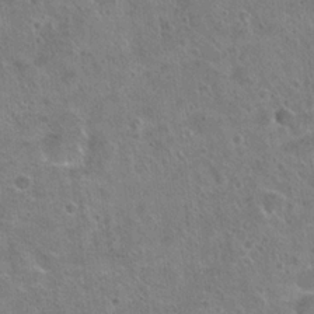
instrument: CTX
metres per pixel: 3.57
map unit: Hto
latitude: 23.0458
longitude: -49.0081
